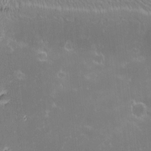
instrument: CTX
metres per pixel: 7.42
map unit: eHh
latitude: -2.3684
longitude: -86.1767
